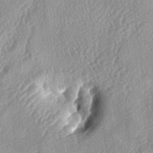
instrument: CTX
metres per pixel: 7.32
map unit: lAa
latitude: -4.4440
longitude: -126.4412
